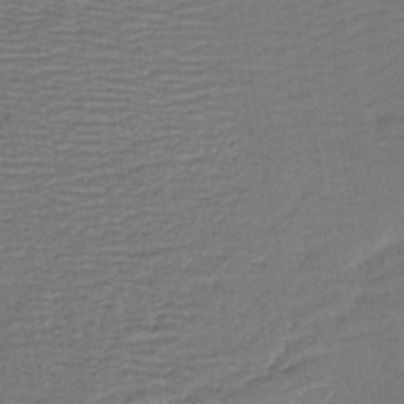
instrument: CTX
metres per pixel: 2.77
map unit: HNb
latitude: -42.4251
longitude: 51.0864
